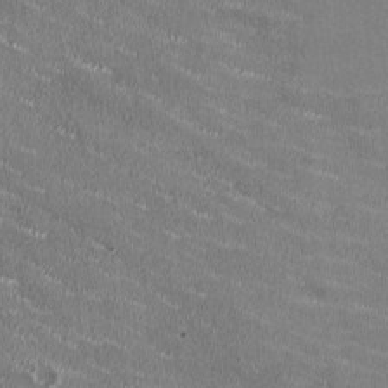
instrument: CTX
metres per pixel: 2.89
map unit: HNhu
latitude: -0.3118
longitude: -2.0444
